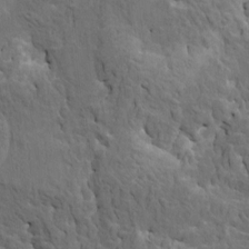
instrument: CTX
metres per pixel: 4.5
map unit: HNhu
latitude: 6.9514
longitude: -0.4790
